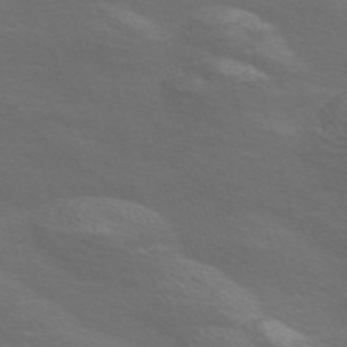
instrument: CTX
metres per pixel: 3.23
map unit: Nve
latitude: -56.7841
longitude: 54.2362
